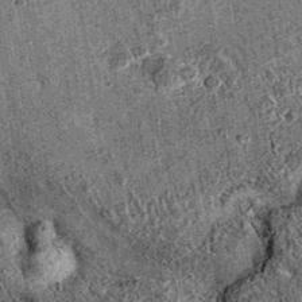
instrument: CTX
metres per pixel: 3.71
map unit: eAb
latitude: 36.0255
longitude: 110.8975
